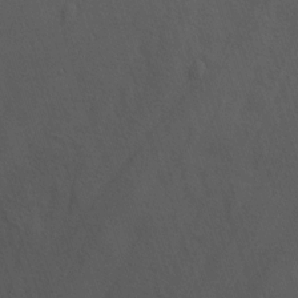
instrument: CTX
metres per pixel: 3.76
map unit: Ave
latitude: 0.2522
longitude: -113.0080
